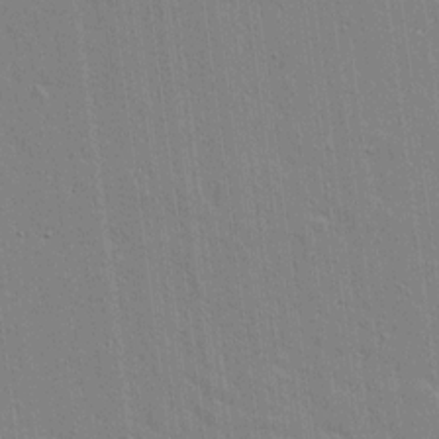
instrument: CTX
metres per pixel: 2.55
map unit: lAvf
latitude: 15.8773
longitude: -128.2522
